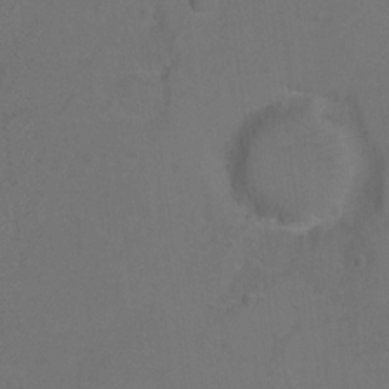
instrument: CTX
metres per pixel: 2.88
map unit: Hto
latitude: 3.6127
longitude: -32.7813
